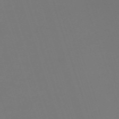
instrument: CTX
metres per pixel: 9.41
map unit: eHh
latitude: -62.8786
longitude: 51.6722
